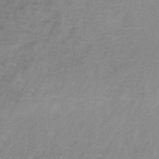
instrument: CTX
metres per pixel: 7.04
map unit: HNb
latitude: -33.6911
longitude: 56.5951
